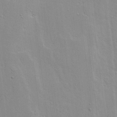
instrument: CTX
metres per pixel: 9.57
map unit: Ave
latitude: 13.1025
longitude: -134.4601
